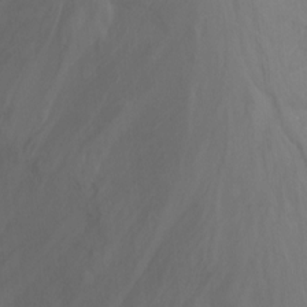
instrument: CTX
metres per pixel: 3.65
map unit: Nhu
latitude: -15.6722
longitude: -55.4237
